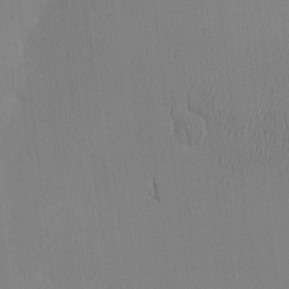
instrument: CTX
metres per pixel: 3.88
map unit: eHh
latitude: -3.7288
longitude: 16.4818
